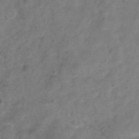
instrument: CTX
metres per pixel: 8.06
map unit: Hve
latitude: -32.8786
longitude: 89.6533
